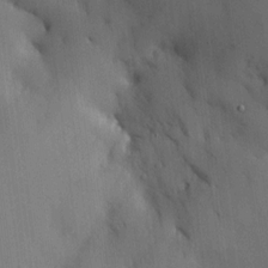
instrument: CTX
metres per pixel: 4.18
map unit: HNhu
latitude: 14.0822
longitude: 11.7100
